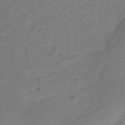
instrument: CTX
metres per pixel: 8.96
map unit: lHb
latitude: -31.1053
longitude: 65.3888
